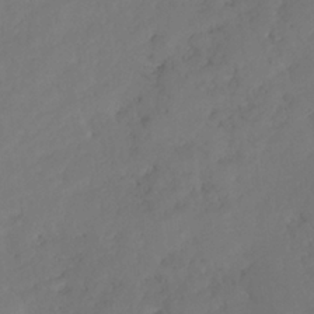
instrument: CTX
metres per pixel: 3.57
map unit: HNhu
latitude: -36.5195
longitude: 33.0676
